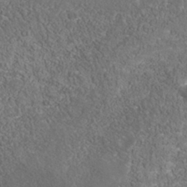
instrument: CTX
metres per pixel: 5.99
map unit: Nhu
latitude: -39.7856
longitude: -83.9528
